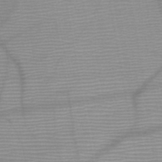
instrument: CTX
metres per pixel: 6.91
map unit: HNb
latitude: -46.6140
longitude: -41.0269
